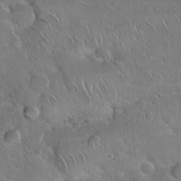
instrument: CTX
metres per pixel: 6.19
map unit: Hto
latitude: 19.2159
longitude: -49.6316
